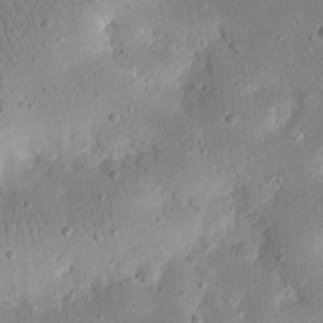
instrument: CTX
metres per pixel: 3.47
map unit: eHh
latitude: 23.9717
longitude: -67.7827
